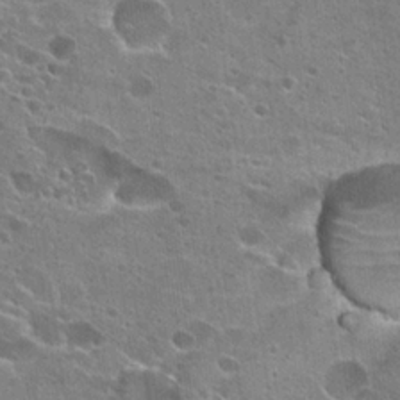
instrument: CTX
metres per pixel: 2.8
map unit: Hto
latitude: 23.1592
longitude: -42.7246
